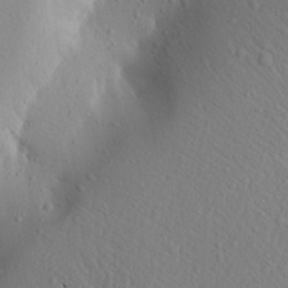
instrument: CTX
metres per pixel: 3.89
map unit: Aa
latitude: 18.7624
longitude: -148.3845
